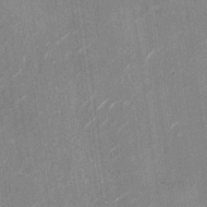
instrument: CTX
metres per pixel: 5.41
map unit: Nhu
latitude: -28.3306
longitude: -74.7813
